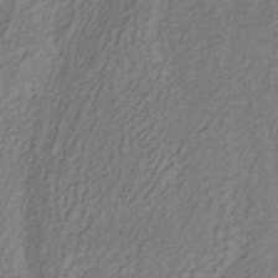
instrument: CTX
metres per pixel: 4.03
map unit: lHb
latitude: -35.9178
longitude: 70.5763
